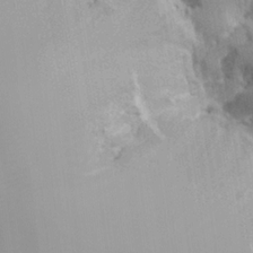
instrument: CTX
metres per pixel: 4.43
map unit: HNhu
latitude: 0.7435
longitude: -4.1389
